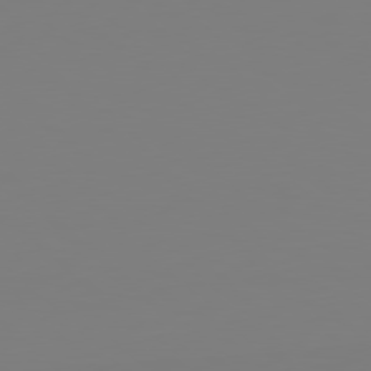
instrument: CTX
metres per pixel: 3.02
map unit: Hpe
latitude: 78.8191
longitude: -167.3481
